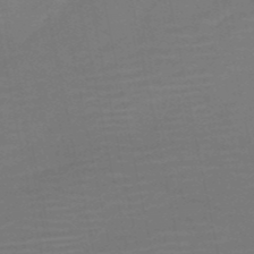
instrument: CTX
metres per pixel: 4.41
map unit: HNb
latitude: -51.8044
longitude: -47.7639
